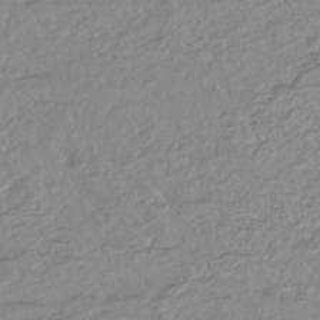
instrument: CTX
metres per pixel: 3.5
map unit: lHb
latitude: -44.9353
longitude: 78.2361
